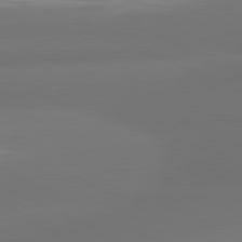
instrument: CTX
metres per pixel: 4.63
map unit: lApd
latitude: 81.2537
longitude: -164.7435
